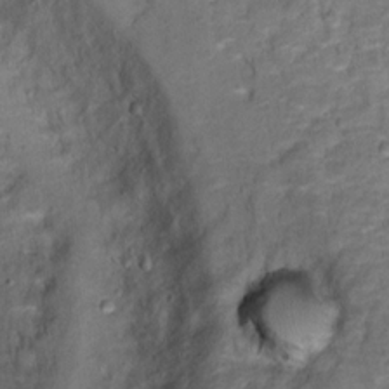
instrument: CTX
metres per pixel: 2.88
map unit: Hto
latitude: 12.5735
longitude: -36.8569
